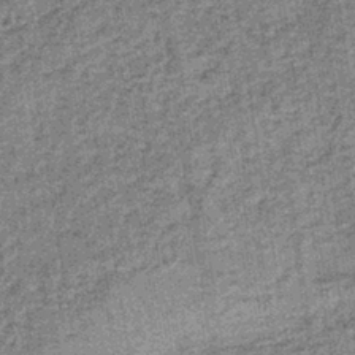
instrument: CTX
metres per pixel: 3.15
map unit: lHb
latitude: -38.2928
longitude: 64.2362
